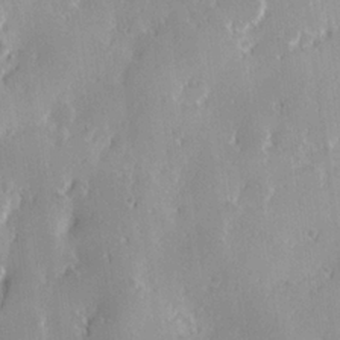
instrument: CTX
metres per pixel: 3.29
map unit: Hve
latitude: 23.8772
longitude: 146.4440
